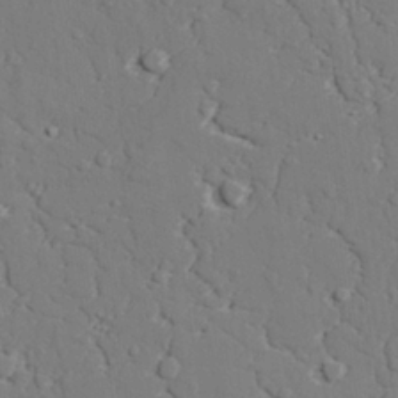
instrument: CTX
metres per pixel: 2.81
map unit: lAvf
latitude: 27.5560
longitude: -109.1025
